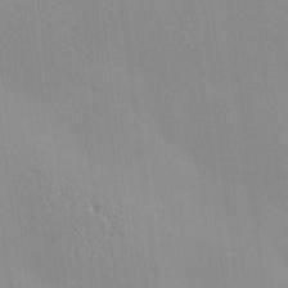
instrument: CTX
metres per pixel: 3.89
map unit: Nve
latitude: -9.1053
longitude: 174.2550
